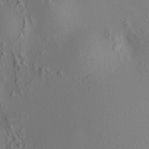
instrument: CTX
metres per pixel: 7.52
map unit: HNhu
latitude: 8.3090
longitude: 14.6708
